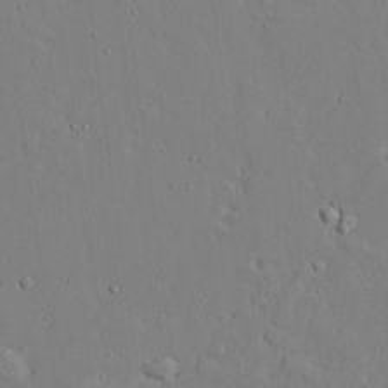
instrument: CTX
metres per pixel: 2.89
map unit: lAvf
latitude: 24.1955
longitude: -110.2901
